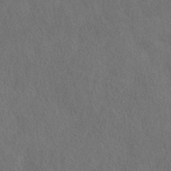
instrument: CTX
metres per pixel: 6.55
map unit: eAb
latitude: 43.7828
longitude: 109.8611
